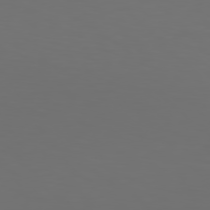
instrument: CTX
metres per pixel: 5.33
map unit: Hpe
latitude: 77.0080
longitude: -133.3671
